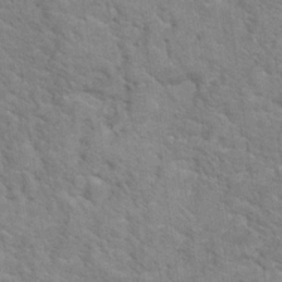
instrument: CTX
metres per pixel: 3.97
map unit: Hto
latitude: 18.6301
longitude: -37.4427
